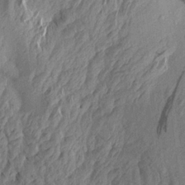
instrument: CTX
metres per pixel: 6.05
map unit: Aa
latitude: 18.3845
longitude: -145.9150
